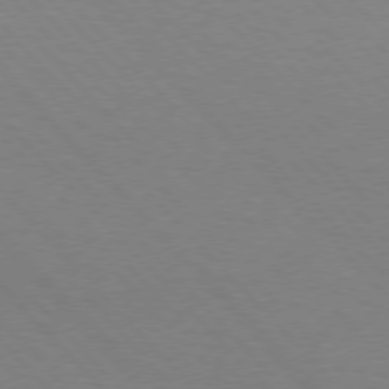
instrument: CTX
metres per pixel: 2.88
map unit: lApd
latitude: 76.0255
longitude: -85.3293
